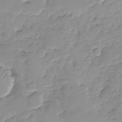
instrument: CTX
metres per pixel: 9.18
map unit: Ave
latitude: -8.3495
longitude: -117.2537
